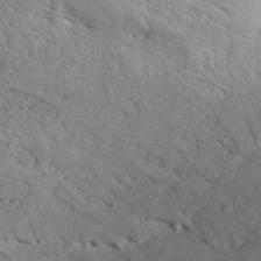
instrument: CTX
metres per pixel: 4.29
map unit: ANa
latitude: 41.7260
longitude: 54.3495
